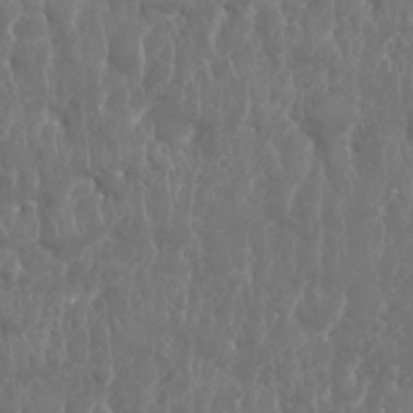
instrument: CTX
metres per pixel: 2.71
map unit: Nhu
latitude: 25.6316
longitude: -61.7638
